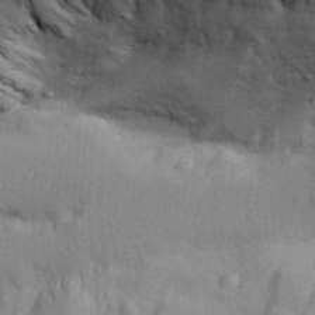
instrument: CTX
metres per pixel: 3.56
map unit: Aa
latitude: 30.8191
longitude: -135.1970
